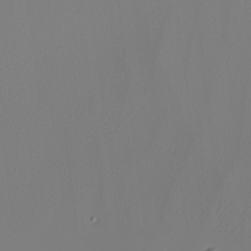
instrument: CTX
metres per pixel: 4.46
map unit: Nhu
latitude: -4.7274
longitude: -94.6491
